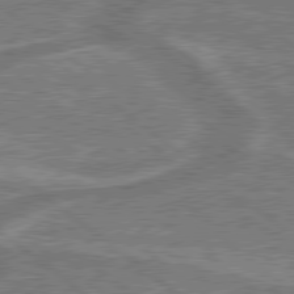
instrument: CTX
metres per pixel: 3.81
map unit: lApd
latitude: 79.3860
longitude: 174.9163
